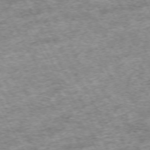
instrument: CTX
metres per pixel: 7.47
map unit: Hpe
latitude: -70.6708
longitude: 13.2187
